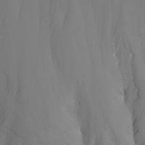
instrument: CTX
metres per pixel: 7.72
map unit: Nhu
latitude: -5.8989
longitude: -89.1592
